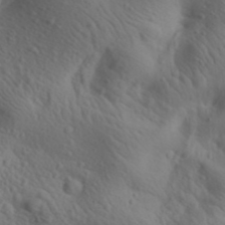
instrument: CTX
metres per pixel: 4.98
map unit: Aa
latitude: 22.8947
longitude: -138.2522
